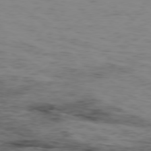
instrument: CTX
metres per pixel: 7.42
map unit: Hpe
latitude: -78.2550
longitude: 12.7841
